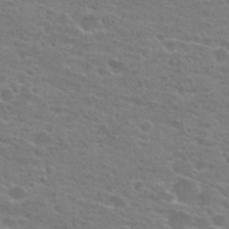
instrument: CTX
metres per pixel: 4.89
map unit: Hto
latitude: 22.8758
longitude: -43.6883
